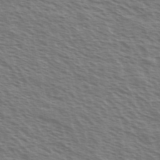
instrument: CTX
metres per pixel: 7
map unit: Ave
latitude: 37.6505
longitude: -111.1025
